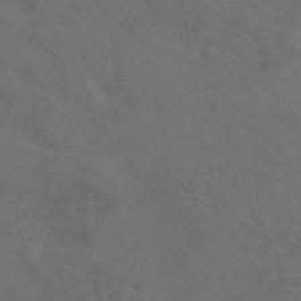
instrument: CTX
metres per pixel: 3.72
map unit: eAb
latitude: 42.2712
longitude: 108.0094
